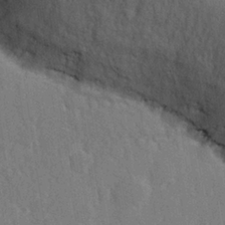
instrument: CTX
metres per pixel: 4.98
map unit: Hve
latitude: 26.8947
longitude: 150.6707
